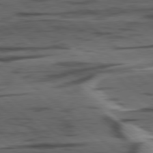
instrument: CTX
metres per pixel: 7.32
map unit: lApd
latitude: 78.8758
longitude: -49.4804
